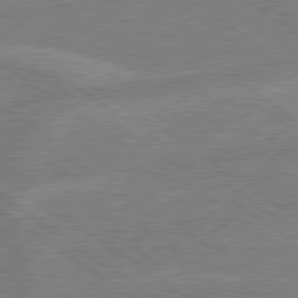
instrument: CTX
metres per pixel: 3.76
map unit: lApd
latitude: 79.3482
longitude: -161.7260
